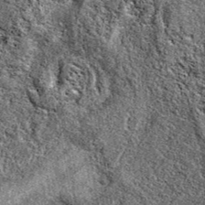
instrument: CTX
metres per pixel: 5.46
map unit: eAb
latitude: 38.6490
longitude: 110.9920
